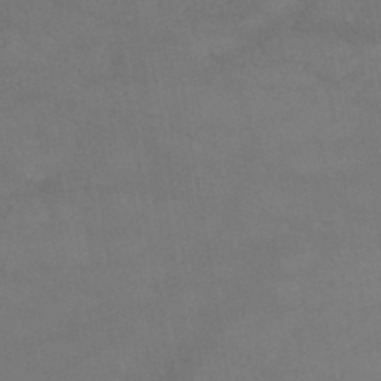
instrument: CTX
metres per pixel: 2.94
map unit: HNb
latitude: -45.1809
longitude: -37.0081
